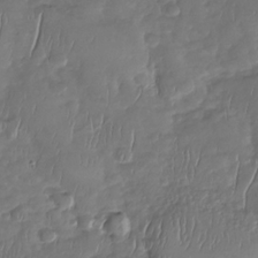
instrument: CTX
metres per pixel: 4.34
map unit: Nhu
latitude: -30.6896
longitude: -61.0458
